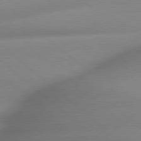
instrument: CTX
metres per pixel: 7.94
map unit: lApd
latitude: 79.5371
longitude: -163.3671
